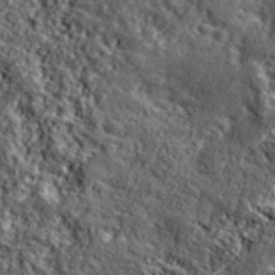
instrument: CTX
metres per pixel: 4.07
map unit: lHvf
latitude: 40.3278
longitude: -87.6883
